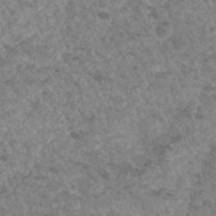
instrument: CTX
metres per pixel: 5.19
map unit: Hto
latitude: 33.5938
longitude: -49.6316
